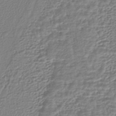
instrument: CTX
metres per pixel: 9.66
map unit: HNhu
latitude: -43.9745
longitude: 105.0864
